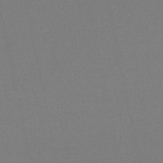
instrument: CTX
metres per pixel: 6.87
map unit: HNb
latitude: -50.1417
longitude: -52.2901
